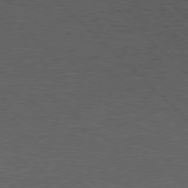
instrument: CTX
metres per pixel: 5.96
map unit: Hpe
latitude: 77.2348
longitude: -153.4805
